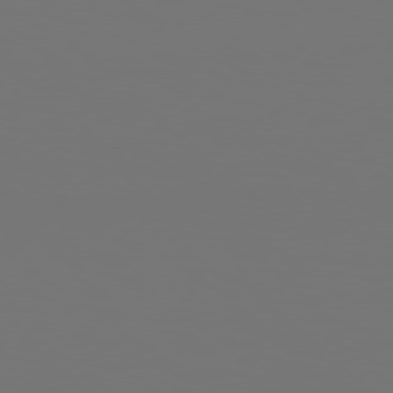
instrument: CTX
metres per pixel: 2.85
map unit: Hpe
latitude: 76.2144
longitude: -139.6694
